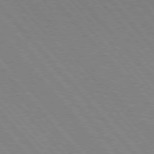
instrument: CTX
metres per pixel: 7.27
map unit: lApd
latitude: 74.9703
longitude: -81.1781
